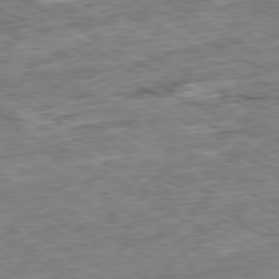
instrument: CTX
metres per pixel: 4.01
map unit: Ap
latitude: -80.2740
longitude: -84.0822
